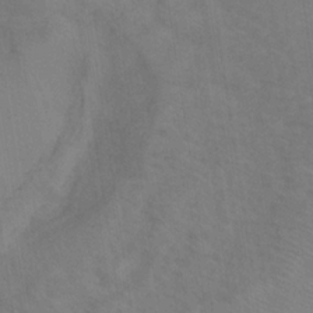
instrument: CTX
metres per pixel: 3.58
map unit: Hve
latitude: -33.8234
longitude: 91.9178
